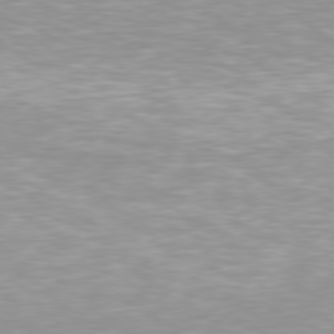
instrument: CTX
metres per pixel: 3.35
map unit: Hpe
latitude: 78.0444
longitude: -131.2348
